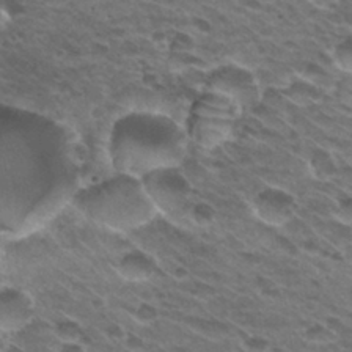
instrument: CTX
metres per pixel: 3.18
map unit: Hto
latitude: 31.0837
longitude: -42.9892
